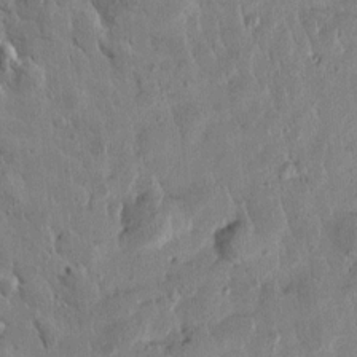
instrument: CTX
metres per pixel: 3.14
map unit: Htu
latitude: 1.2348
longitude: -178.0255
